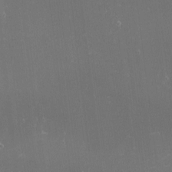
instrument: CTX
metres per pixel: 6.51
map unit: eHh
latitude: -1.7289
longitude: -80.4790
